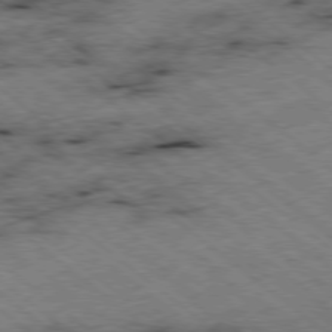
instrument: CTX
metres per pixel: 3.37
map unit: Ap
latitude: -78.7463
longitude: -48.4790
